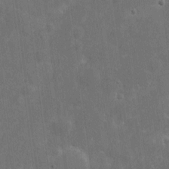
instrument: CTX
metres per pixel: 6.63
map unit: eHh
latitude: 7.7261
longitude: -72.6680
